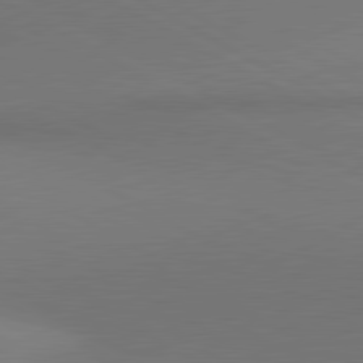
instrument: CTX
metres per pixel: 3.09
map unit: lApd
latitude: 81.1025
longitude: 147.2376
